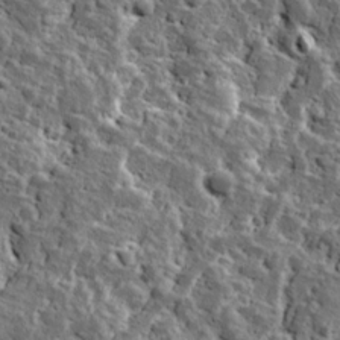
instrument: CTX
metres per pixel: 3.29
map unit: Ave
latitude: 17.1403
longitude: -134.8947
